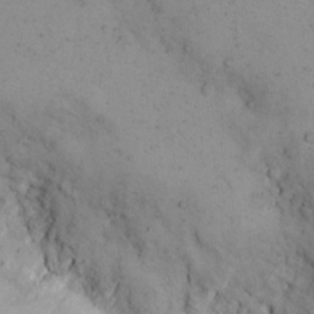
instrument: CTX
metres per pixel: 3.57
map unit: eHh
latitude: 15.2348
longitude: -67.4993
